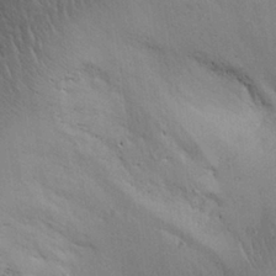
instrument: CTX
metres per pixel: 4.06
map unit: Aa
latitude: 28.8380
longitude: -144.7057
